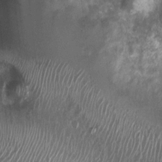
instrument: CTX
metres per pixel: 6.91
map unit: Nhu
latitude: 7.1592
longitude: -21.8394
